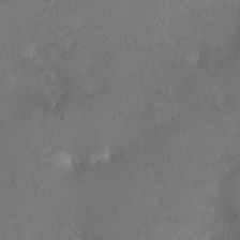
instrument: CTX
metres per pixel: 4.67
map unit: Nhu
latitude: 1.7638
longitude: -15.1404
